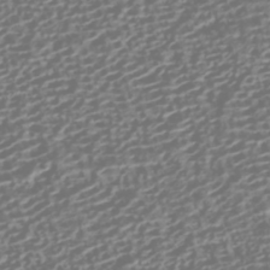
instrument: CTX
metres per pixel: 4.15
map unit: HNhu
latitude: -42.5951
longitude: 106.4062
